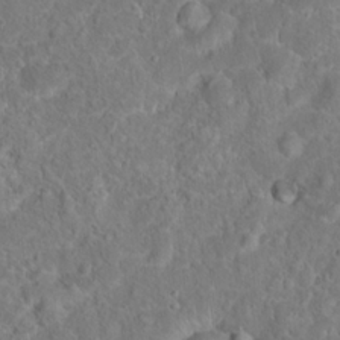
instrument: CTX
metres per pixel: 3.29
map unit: Hto
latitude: 16.9703
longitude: -41.3670
